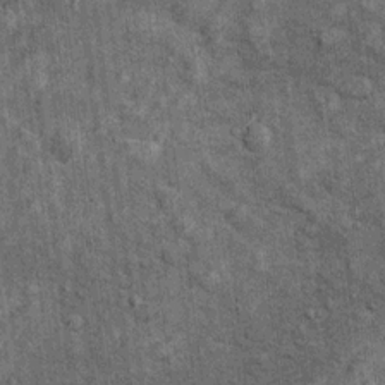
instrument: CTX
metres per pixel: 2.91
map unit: Ht
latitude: 11.7072
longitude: -38.5735
